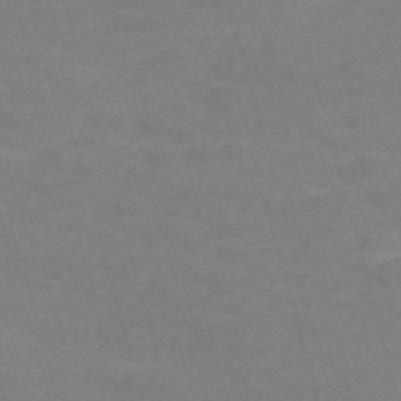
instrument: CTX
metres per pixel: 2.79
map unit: Nve
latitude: -59.3887
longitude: 60.6707
